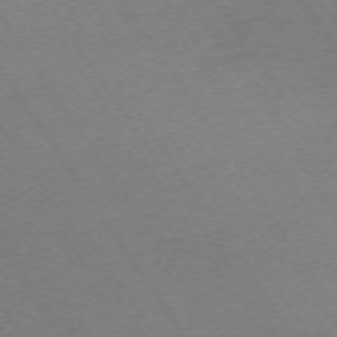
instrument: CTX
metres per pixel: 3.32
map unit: Ap
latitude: -73.8422
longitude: -71.3293
